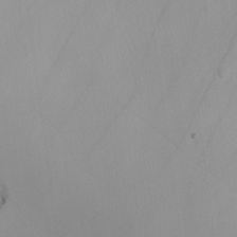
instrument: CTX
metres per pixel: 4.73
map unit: Nhu
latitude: -4.1983
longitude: -93.7638
